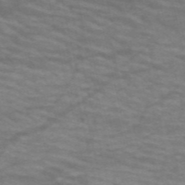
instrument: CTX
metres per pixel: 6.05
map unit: HNb
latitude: -53.8044
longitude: -44.8002
